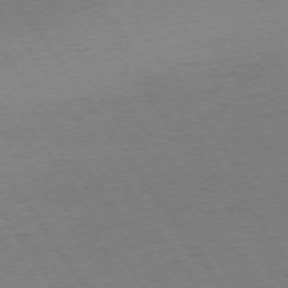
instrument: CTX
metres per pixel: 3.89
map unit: Ap
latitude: -74.1039
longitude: -71.0269
